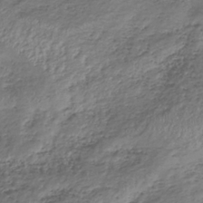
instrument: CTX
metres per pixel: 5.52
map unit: lHb
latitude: -35.2754
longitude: 68.0283
